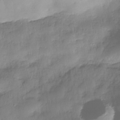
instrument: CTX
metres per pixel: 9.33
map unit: Nhe
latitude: -37.6910
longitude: -147.3104
